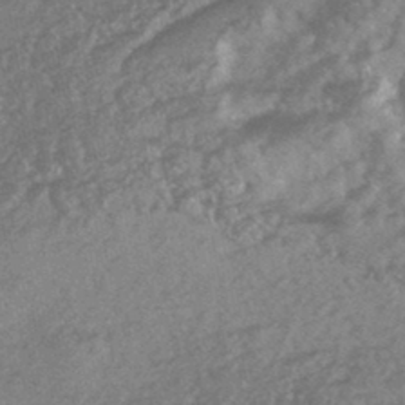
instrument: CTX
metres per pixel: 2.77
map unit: HNhu
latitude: -45.4265
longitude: 92.9542
